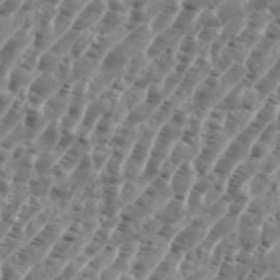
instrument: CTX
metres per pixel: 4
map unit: eHh
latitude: 35.7827
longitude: -135.5749
